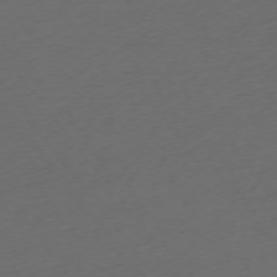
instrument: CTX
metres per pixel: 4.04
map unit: Ap
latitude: -74.7086
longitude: -72.0633
